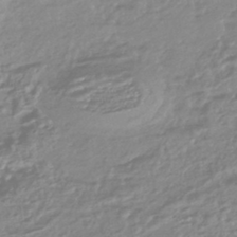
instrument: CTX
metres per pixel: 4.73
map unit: HNhu
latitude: -44.6519
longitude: 96.3873
